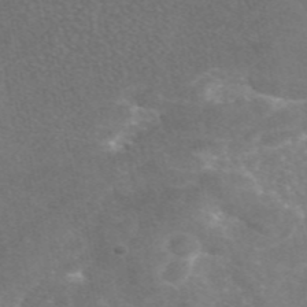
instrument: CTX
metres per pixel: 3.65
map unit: eAb
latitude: 46.6113
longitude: 115.5399
